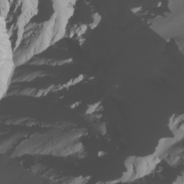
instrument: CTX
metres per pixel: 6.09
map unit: Nhu
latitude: -8.4818
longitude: -93.6127
